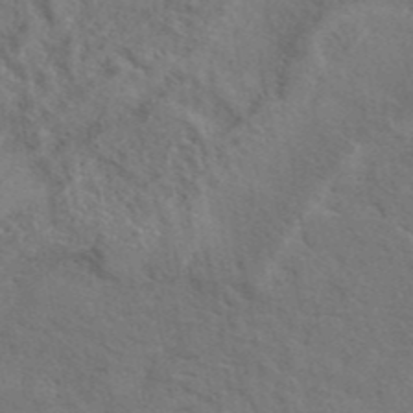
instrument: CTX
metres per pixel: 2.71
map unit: eAb
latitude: 42.8947
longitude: 110.0661
